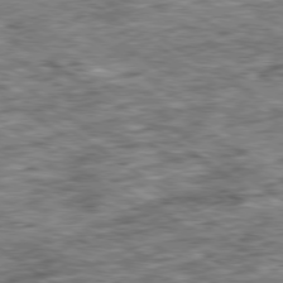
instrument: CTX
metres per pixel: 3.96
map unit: Ap
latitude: -79.8422
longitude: -75.6883
